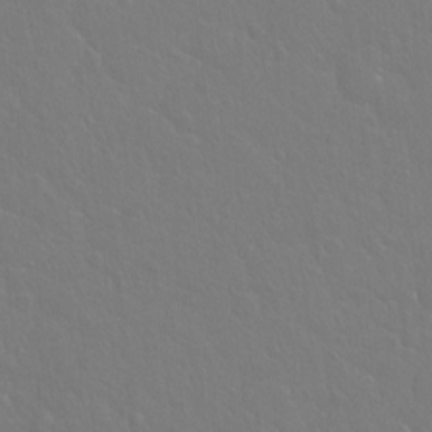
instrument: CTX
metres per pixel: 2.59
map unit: Hto
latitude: -3.2564
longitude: -35.2159
